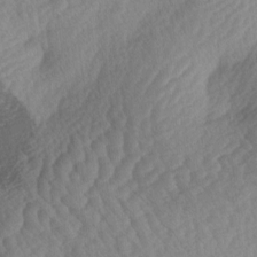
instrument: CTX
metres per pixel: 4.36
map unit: lAa
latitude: -3.8233
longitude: -127.2726
